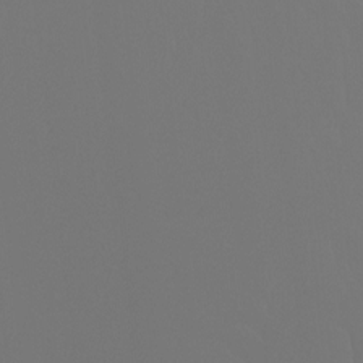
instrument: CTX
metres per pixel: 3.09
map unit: Ht
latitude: -4.7652
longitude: -61.7071
